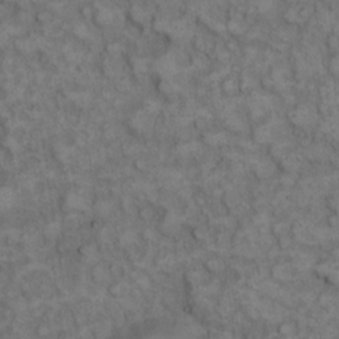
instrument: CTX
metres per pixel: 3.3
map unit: eHh
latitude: 13.7261
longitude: -64.5924
